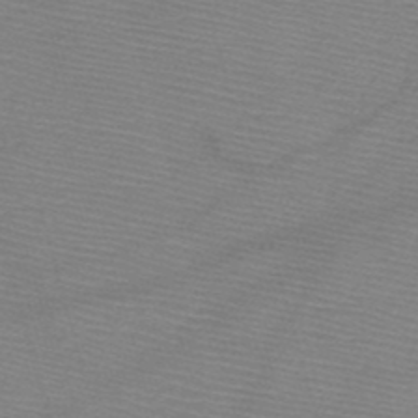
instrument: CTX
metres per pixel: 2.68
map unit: HNb
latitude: -49.0676
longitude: -42.0255
